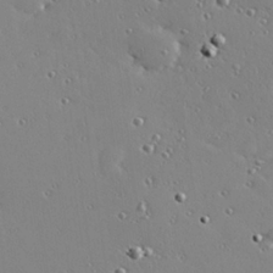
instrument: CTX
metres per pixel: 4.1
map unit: Hve
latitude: 25.9717
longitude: -92.9702
